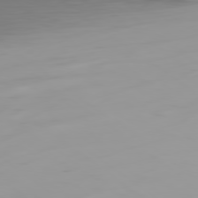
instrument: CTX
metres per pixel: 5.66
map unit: Ap
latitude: -79.9556
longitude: -68.1578
